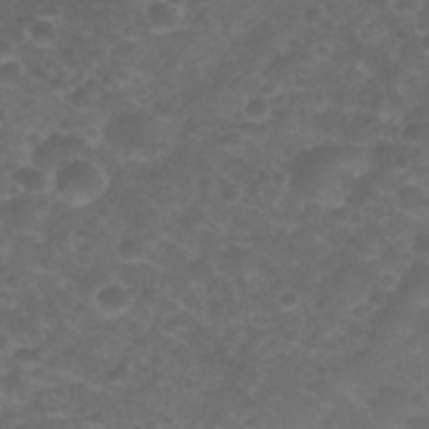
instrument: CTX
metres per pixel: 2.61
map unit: Nhu
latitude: 28.3845
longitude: -55.7638
